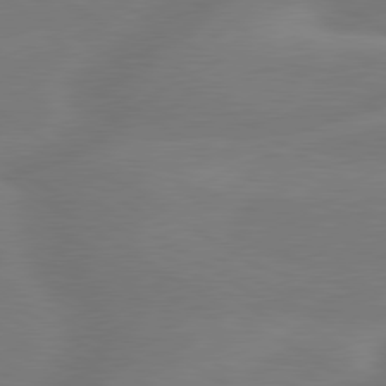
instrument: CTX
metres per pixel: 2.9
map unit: lApd
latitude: 79.7828
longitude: -143.4804
